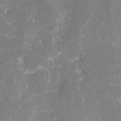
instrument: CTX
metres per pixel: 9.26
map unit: eHh
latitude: 10.2523
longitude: -69.4427
